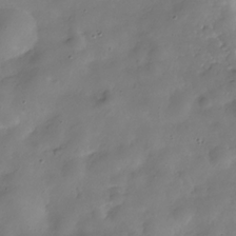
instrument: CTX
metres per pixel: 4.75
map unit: Hve
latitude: -31.3320
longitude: 94.9919
